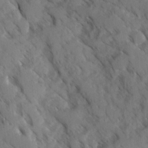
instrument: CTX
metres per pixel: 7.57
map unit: Ave
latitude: -0.7464
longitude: -111.0837
